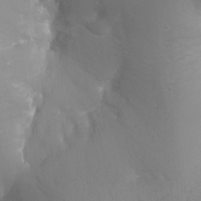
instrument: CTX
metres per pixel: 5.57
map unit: Ht
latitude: -10.8219
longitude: -44.7813
